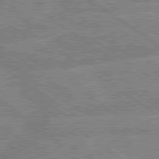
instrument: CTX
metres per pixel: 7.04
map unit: lApd
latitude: 79.4427
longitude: -157.6127
